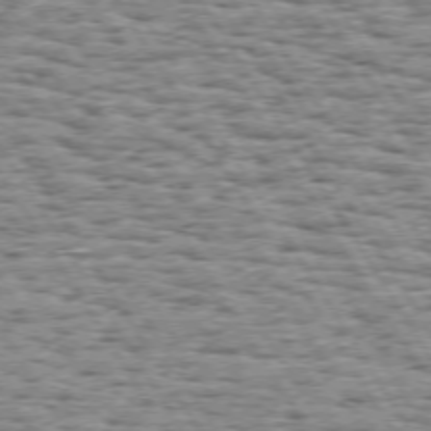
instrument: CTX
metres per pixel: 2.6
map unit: Hpe
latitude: 73.3482
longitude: -131.6883
